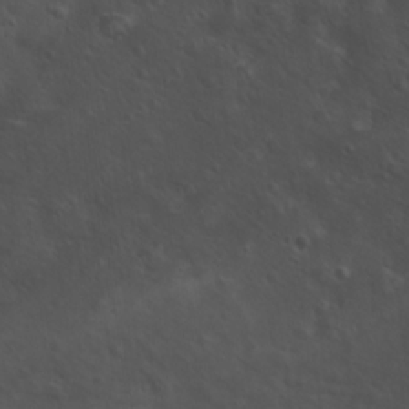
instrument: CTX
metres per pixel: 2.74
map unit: Hto
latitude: 18.8569
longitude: -54.2900
